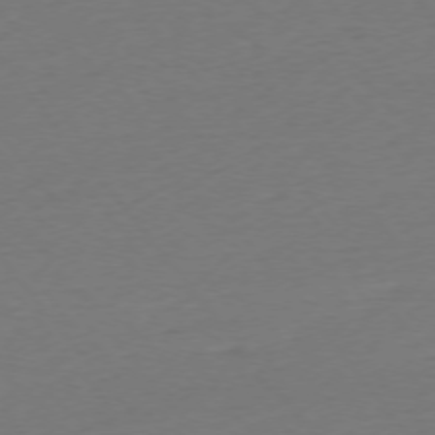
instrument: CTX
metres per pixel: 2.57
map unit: Ap
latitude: -75.4455
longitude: -93.9906
